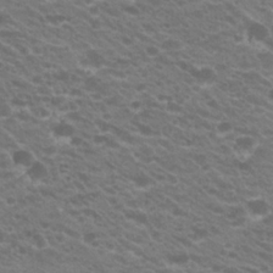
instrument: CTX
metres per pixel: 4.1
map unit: Hto
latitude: 23.4804
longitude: -35.8772
